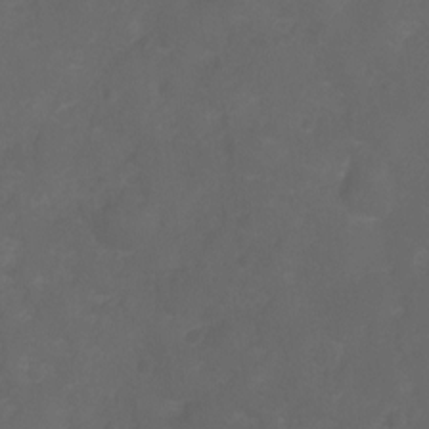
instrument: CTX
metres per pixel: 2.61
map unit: Ht
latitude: -9.5966
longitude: -35.4804
